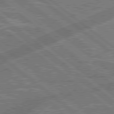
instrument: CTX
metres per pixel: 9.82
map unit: lApd
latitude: 79.1970
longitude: 174.8785
